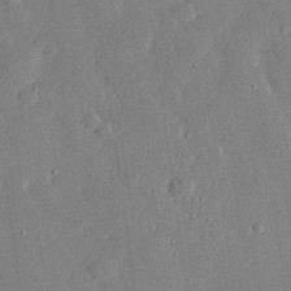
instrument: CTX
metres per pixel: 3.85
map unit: eHh
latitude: 28.8947
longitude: -81.0647
